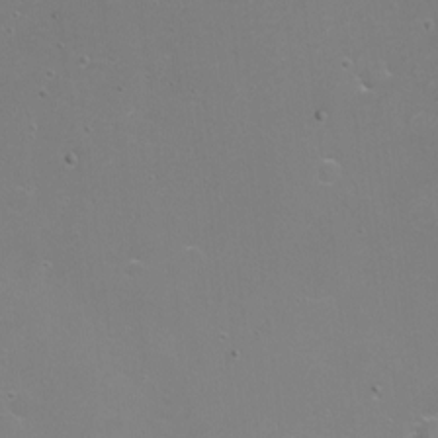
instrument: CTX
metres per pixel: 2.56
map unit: Nhu
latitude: -7.5588
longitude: -74.9892
